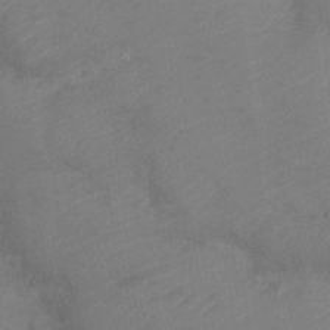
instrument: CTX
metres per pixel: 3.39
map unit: Nve
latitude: -18.8219
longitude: 108.3117
